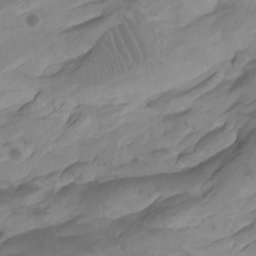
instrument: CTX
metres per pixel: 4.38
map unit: Htu
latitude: -8.3684
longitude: -65.3482
